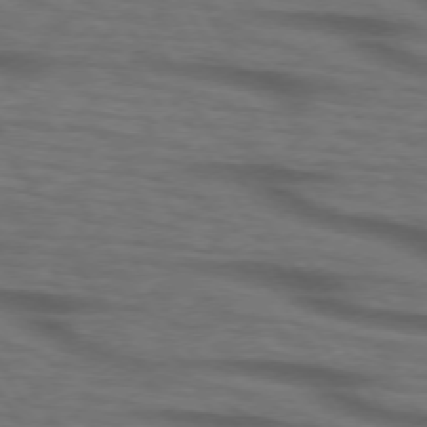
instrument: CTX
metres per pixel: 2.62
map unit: lApd
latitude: 73.6694
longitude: -73.6694
